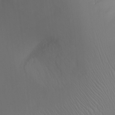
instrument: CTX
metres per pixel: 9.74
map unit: Ht
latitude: -17.0865
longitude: -41.4993
